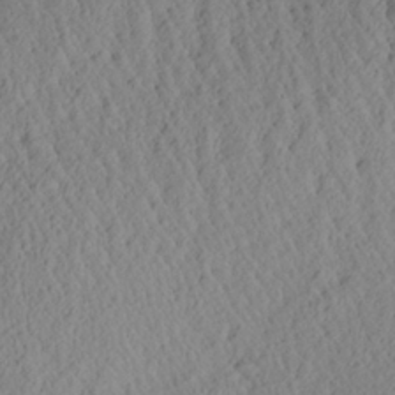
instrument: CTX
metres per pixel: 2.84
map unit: Aa
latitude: 26.7435
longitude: -135.4237
